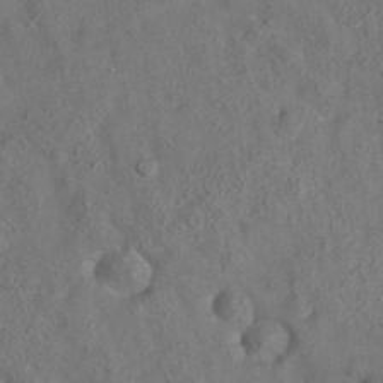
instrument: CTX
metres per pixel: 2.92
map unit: eAb
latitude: 35.4615
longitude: 111.3131
